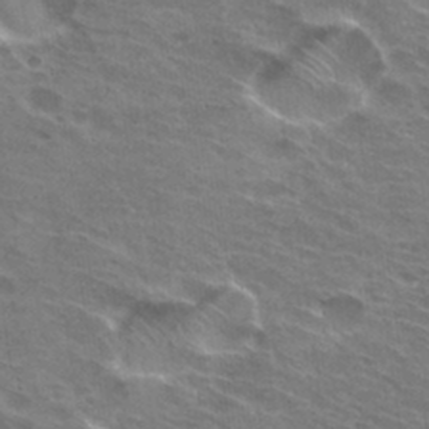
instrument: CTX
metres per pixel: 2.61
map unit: Hto
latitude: 31.0648
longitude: -44.7057
